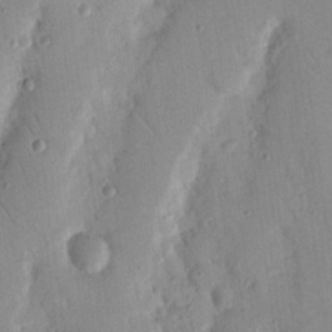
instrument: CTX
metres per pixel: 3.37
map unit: Nhu
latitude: 17.3671
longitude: -78.3468
